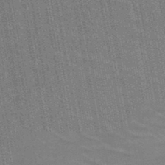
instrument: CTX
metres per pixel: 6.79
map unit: HNb
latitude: -47.2187
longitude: -46.7624
